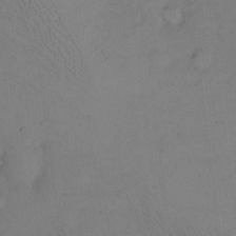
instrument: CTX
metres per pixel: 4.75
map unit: eHh
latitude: 13.4427
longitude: -61.9717
